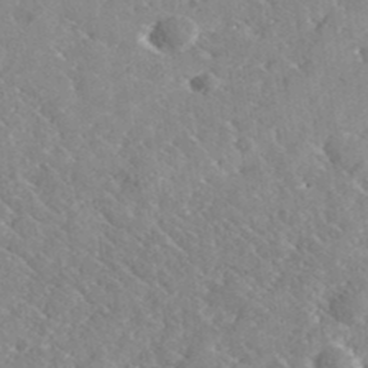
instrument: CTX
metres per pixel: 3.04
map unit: lHvf
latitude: 37.3671
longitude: -91.4804
